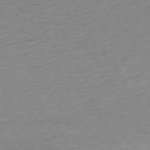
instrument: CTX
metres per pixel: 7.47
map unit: Ap
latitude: -73.6533
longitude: -68.8380
